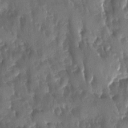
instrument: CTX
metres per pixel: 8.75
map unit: Ave
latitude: -11.4454
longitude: -119.3104
